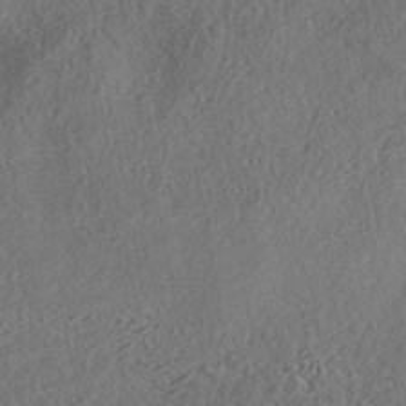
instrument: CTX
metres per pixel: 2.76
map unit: HNhu
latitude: -42.1605
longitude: 104.3873
